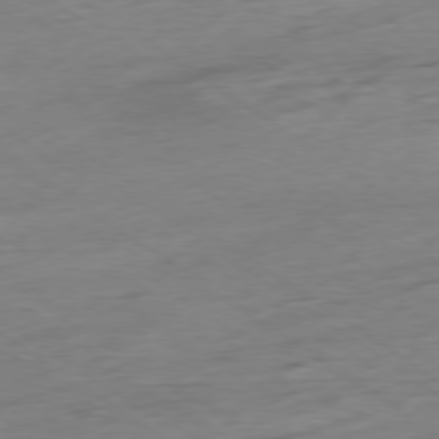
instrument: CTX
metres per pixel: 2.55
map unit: Hpe
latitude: -78.8408
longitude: -16.6491
